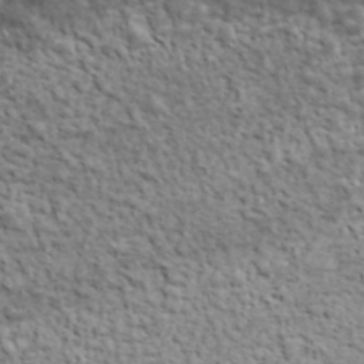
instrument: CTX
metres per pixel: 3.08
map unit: lHvf
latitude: 37.9717
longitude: -88.8758
